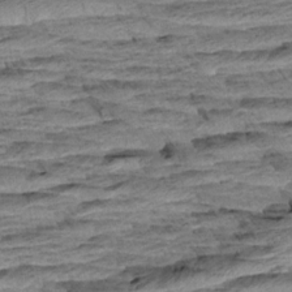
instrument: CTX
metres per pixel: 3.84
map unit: Aa
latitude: 8.0822
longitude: -137.3671
